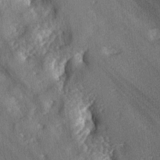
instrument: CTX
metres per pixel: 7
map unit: lAa
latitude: -6.1794
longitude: -124.8947
